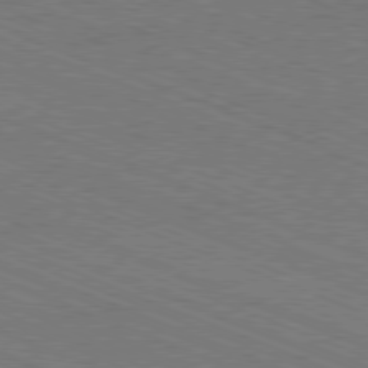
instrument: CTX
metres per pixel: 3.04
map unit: Ap
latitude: -81.1242
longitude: -75.2537
